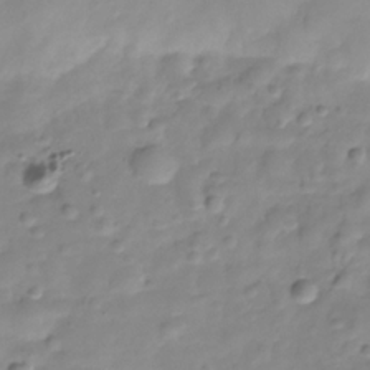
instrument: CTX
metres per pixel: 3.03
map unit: Hve
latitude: -29.6155
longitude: 94.1039
